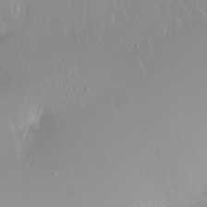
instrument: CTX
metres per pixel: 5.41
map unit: Ht
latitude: -1.6533
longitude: -61.1025
